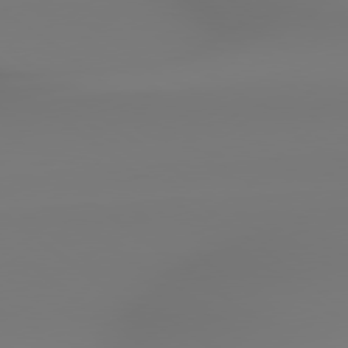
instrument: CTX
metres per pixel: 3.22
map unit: Hpe
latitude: 78.8380
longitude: -136.1011
